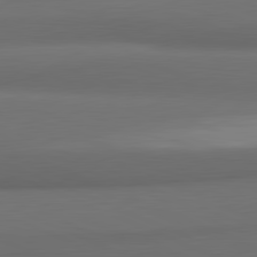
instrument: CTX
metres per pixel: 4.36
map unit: lApd
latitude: 81.7261
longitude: 171.1998
